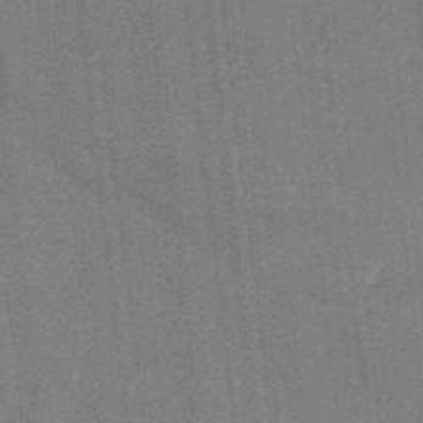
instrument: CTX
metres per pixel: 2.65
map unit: lHb
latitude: -38.1417
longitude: 57.8422
